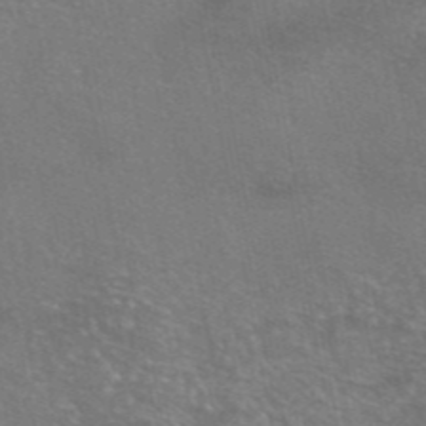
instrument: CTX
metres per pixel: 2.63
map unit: eAb
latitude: 46.2901
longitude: 105.8989
